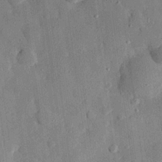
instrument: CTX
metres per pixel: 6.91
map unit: eHh
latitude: 27.5749
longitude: -77.6694
